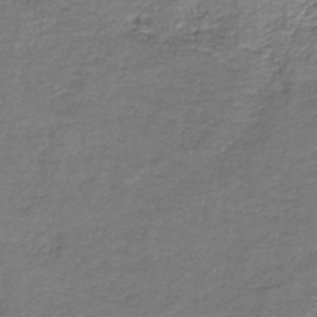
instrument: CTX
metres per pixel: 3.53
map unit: HNb
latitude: -37.1053
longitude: 51.3699
